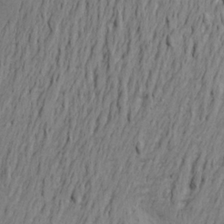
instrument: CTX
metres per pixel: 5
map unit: Aa
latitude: 21.1026
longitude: -149.0836
